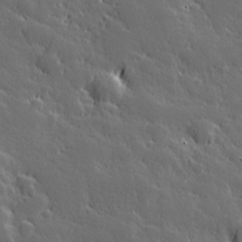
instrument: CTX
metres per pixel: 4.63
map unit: Hve
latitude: 26.9136
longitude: 144.6141
